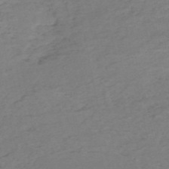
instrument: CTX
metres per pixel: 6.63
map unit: HNb
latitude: -54.5952
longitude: -44.0255
